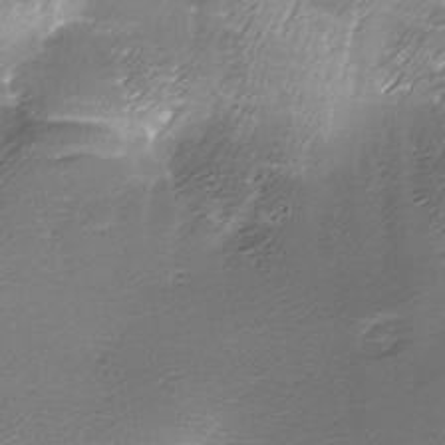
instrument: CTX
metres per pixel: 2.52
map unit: Ave
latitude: -7.5588
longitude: -123.0647
